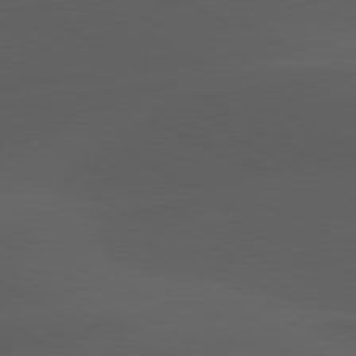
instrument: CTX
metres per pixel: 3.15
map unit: lApd
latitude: 80.2333
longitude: -89.1215
